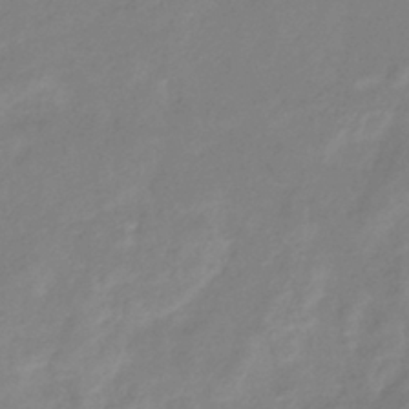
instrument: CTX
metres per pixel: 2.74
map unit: eHb
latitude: -37.4076
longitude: 78.8030
